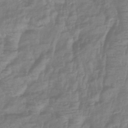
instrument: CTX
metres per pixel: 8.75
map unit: eHb
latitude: -42.0472
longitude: 81.7856
